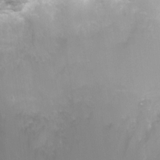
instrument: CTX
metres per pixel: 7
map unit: Nhu
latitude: 8.0822
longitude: -20.8947
